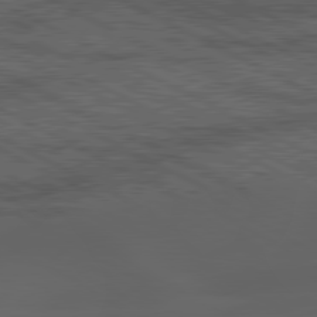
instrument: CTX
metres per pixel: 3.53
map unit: lApd
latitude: 80.3089
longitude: -88.5357
